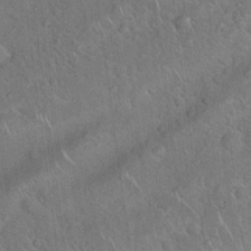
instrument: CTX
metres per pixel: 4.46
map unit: Hto
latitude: 19.3103
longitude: -51.0458
